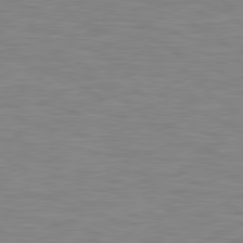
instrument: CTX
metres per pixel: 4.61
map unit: Hpe
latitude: 79.5938
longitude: -126.7057
